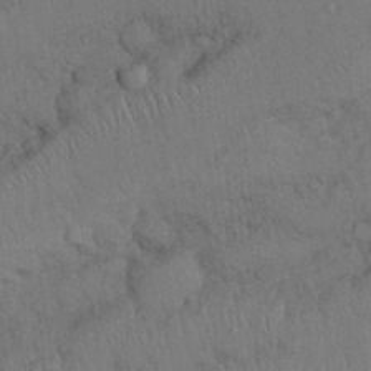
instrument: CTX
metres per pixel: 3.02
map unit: Nhu
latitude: 27.5182
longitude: -69.7828
